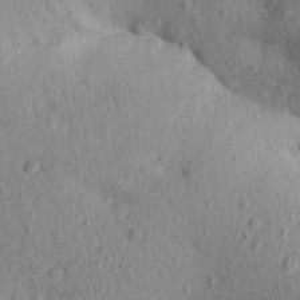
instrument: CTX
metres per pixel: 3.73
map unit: Aa
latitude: 30.7058
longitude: -147.0648
